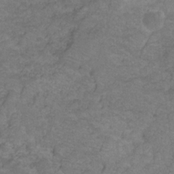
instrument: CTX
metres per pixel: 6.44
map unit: HNhu
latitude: -28.3684
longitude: 75.2187
